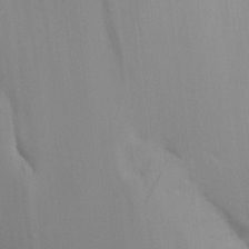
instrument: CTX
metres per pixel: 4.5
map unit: Aa
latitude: 15.0837
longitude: -142.4790
